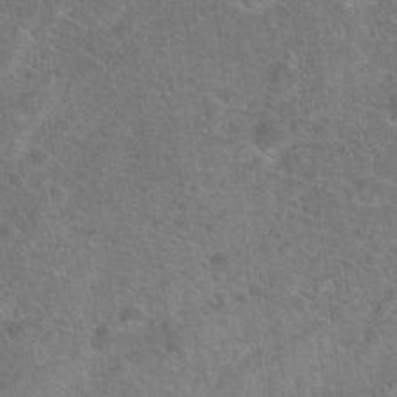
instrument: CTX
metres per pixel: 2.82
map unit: Hto
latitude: 18.5923
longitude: -43.4615
